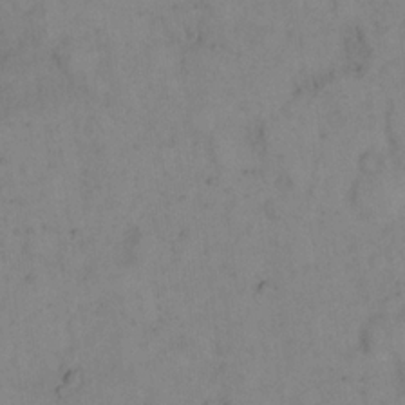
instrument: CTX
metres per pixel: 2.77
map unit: eHh
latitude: 18.1766
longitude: -64.9325
